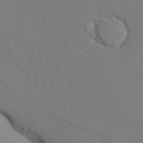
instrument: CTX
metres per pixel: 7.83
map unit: Aa
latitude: 26.1956
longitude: -137.1970
